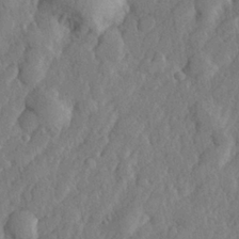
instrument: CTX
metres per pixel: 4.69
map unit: lHvf
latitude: 22.9325
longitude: 143.7099
